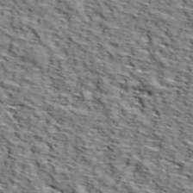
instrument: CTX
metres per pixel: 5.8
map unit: lHvf
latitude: 38.7057
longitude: -86.9891
